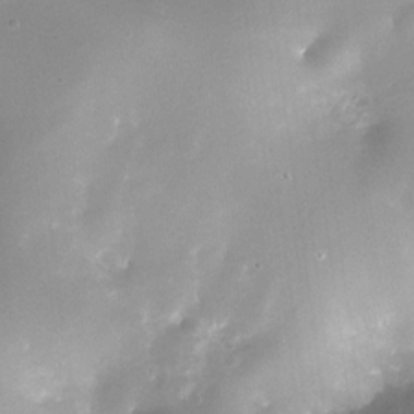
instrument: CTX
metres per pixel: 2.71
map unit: Nhe
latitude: -32.8786
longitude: -117.3671
